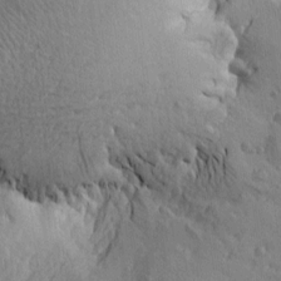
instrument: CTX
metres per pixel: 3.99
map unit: Htu
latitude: -2.5195
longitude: -175.6883
